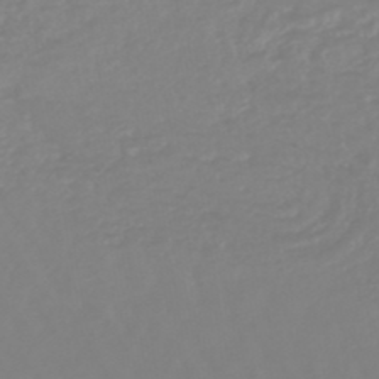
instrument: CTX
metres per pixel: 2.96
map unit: lHb
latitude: -45.5210
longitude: 79.1809
